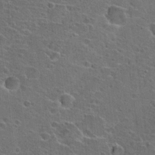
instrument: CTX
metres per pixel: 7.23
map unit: Hto
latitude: 22.1767
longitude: -45.6694
